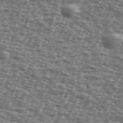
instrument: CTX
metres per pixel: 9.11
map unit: Ave
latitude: 39.1592
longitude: -112.0255
